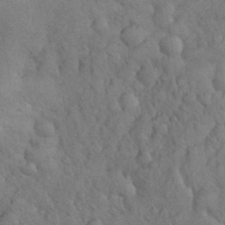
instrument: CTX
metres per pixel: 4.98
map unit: eHh
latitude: 31.6883
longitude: -67.3670
